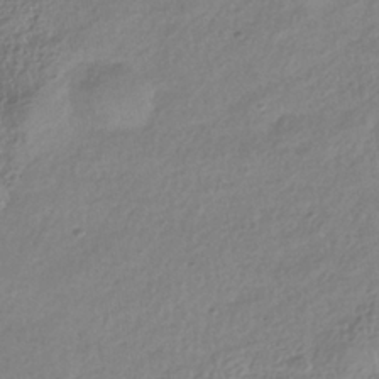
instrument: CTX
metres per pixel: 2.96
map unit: HNhu
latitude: -40.3873
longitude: 102.0094
